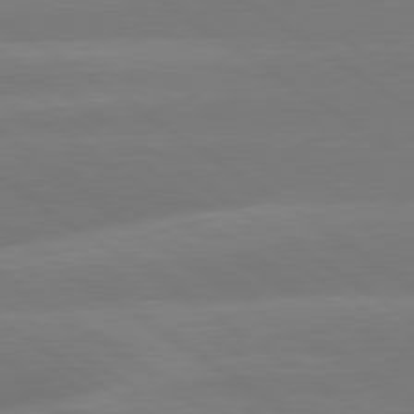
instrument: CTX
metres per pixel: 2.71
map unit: lApd
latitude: 79.7639
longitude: -149.2726
